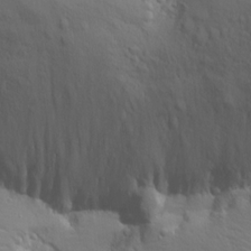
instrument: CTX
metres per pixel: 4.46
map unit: lAvf
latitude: 16.5357
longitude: -126.4034
